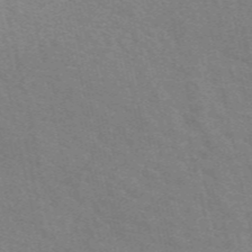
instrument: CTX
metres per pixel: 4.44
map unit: eAb
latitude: 50.4979
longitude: 111.2376
